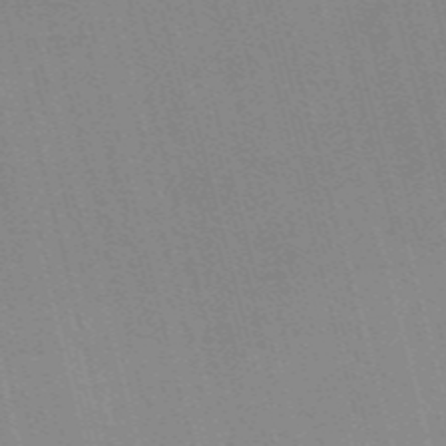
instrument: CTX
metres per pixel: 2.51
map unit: Nve
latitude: -57.7666
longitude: 62.4251
